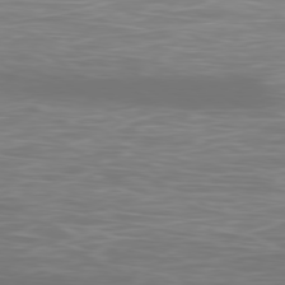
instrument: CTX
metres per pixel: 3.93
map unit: Ap
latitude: -80.4062
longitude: -60.6301
